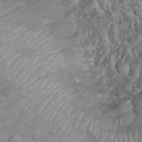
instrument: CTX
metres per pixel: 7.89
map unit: eHh
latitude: 33.1781
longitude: -64.7624
